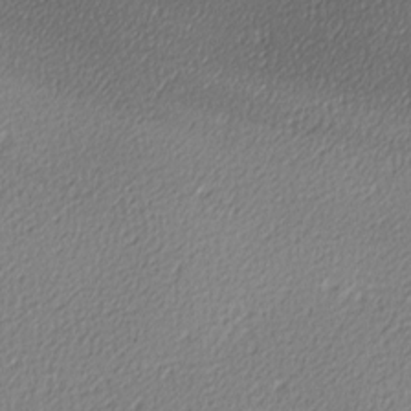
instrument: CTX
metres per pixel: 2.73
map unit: lAa
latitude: -10.6141
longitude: -126.8002
